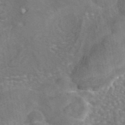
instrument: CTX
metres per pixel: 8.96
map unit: eAb
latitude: 44.9513
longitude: 107.1431
